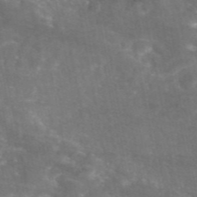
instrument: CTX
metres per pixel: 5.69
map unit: eAb
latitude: 46.5168
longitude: 120.1228
